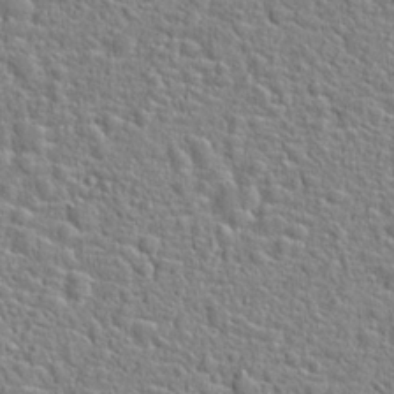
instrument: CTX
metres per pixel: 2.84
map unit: Hto
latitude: 22.8191
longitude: -46.2712
